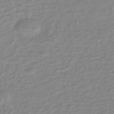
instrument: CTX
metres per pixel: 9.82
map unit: eHb
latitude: -45.4454
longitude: 89.5210
